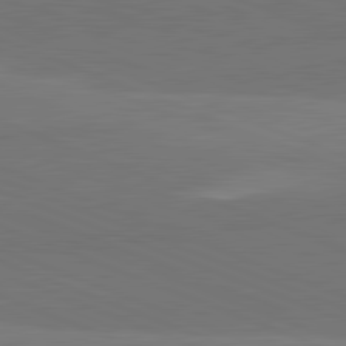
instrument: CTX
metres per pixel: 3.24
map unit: lApd
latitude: 82.1766
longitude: 137.4643
